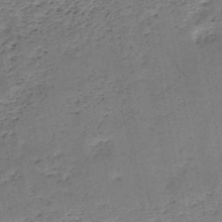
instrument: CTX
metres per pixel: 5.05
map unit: HNb
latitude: -49.1054
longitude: -40.1010
